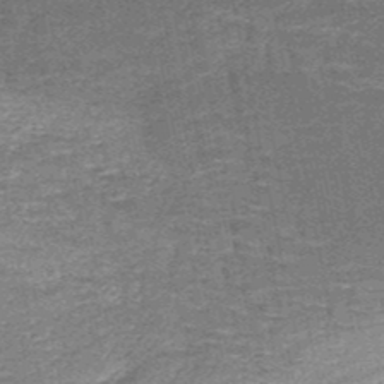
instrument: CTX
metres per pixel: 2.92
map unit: HNb
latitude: -51.4265
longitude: -49.1781
